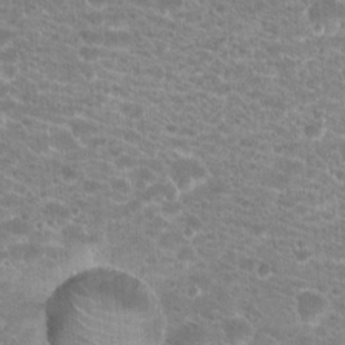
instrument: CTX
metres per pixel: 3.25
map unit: Hto
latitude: 20.1578
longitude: -38.9703
